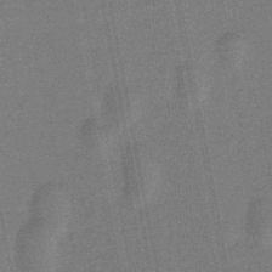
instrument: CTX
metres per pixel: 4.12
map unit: lHb
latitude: -49.2943
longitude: 71.7667
